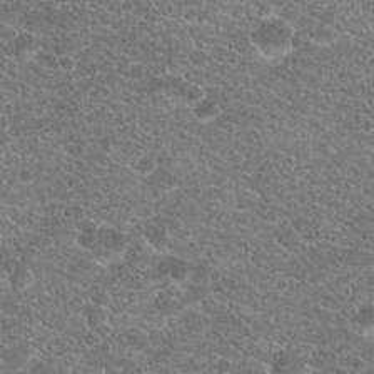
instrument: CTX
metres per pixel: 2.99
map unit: Hto
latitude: 18.9513
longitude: -37.0270
